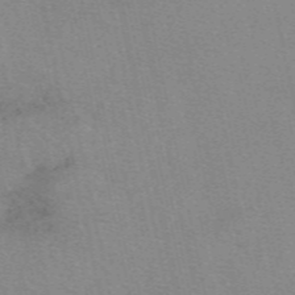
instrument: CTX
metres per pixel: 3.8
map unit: eAb
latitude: 50.0633
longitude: 105.9556
